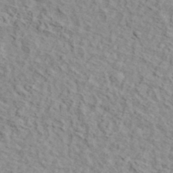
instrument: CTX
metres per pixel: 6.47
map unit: lHvf
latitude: 37.0270
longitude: -87.2537
